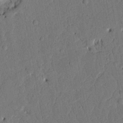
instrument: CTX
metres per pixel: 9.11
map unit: Nhu
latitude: 20.1956
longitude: -78.7813
